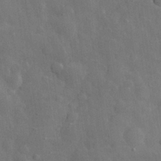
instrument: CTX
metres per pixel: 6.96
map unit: eHh
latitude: 29.1403
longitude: -78.9892
